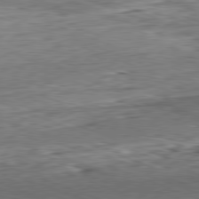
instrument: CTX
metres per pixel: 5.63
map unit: Hpe
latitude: -82.0661
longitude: 13.5966
